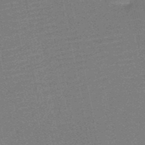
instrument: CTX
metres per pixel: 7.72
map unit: HNb
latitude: -52.2361
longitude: -47.9717
